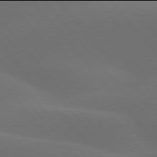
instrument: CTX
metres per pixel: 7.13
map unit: lApd
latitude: 77.9906
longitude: -53.4049
